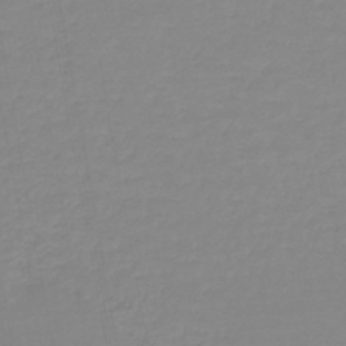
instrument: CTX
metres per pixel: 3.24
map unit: lHb
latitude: -44.4251
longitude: 62.7085
